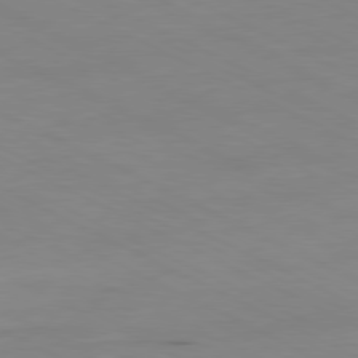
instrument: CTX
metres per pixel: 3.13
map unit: Ap
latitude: -81.1431
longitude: -94.8569
